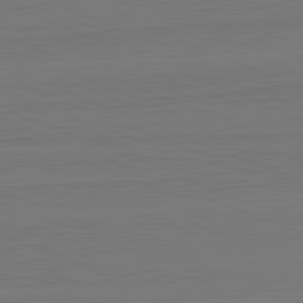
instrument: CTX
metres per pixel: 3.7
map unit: lApd
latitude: 82.3656
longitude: 166.1606
